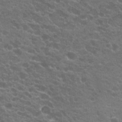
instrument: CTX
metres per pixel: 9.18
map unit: Hto
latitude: 20.9136
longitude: -34.6490
